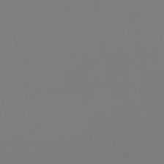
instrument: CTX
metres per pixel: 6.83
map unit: lHb
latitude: -49.9556
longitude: 69.7477
